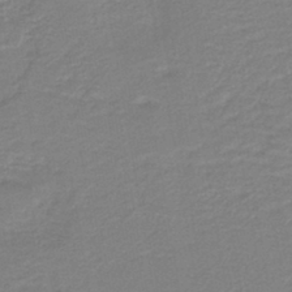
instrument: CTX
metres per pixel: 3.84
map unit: HNb
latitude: -40.9542
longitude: 51.1242
